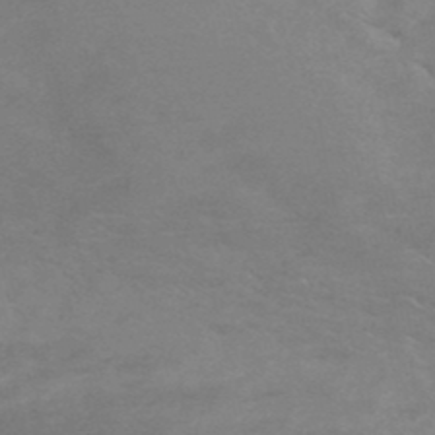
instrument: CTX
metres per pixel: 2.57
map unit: HNb
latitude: -48.8030
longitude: -47.7072
